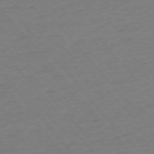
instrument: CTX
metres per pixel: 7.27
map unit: Ap
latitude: -75.6344
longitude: -82.2711
